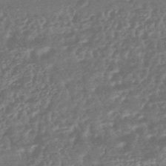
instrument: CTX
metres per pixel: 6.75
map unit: HNhu
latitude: -44.2740
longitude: 92.7085
